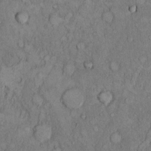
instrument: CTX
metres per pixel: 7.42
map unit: Hto
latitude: 8.8380
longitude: -59.4426
